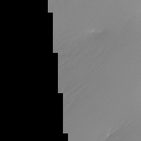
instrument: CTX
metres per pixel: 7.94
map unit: Nhu
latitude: -24.1984
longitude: -71.8961
